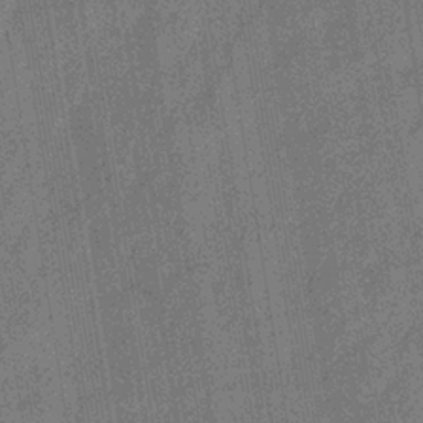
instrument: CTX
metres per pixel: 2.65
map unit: eHb
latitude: -35.8611
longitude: 80.8030
